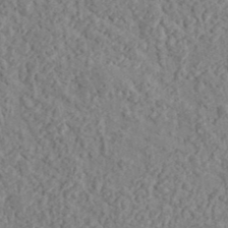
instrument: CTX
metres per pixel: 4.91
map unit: lHvf
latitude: 37.9906
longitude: -90.7813
